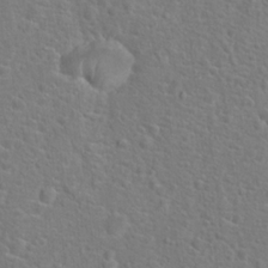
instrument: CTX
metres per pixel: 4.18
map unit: Hto
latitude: 17.5938
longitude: -42.2523
